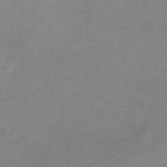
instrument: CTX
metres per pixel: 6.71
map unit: HNb
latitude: -33.7856
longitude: 61.0109
